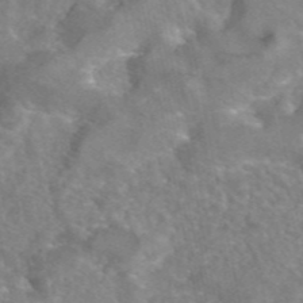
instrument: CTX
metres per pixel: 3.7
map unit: eAb
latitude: 45.4804
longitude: 107.6722
